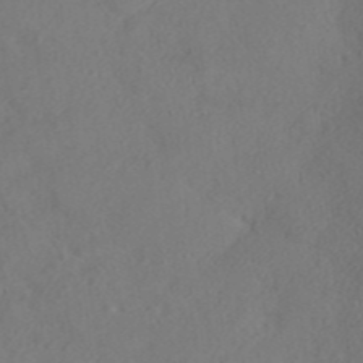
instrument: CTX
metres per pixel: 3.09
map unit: ANa
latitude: 36.2145
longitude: 13.7667
